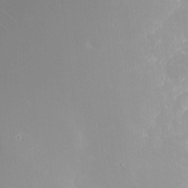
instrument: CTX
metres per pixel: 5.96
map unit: eHh
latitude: 9.8017
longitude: -70.9891
